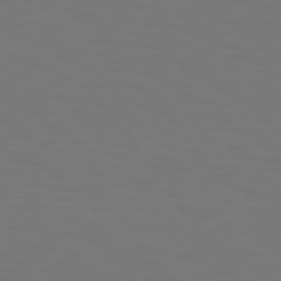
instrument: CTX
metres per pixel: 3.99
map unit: Hpe
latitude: 74.6113
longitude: -123.8205
